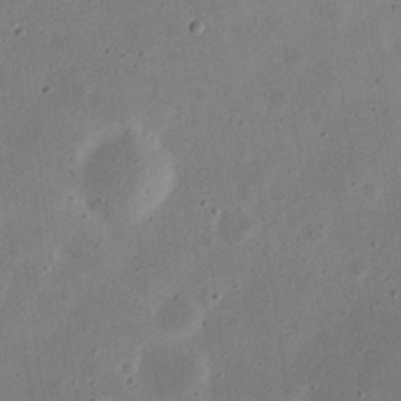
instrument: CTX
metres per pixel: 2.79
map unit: eHh
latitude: 23.6127
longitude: -69.0270
